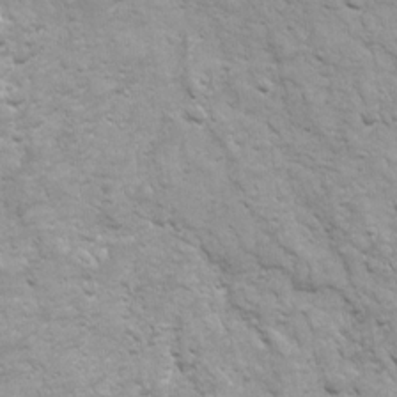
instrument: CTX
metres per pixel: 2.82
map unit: Ave
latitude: 16.6868
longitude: -132.1200
